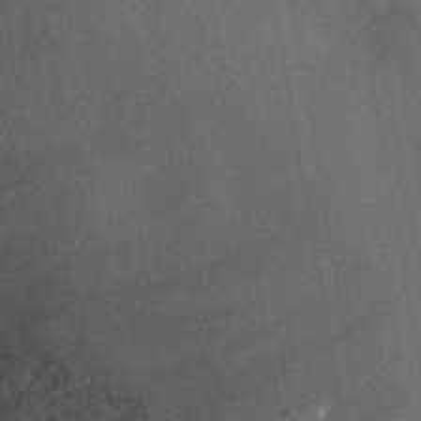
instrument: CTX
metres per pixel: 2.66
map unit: ANa
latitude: 41.7638
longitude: 26.5762
